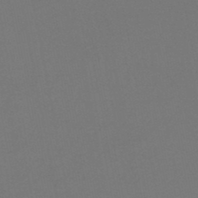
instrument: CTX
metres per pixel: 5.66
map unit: lHb
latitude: -47.1053
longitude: 68.7652
